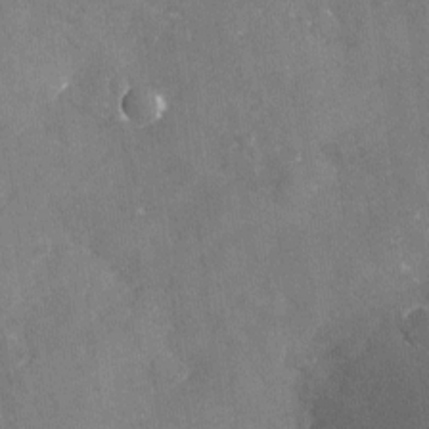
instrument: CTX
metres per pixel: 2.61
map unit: Nhu
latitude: -24.4440
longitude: -57.6693
